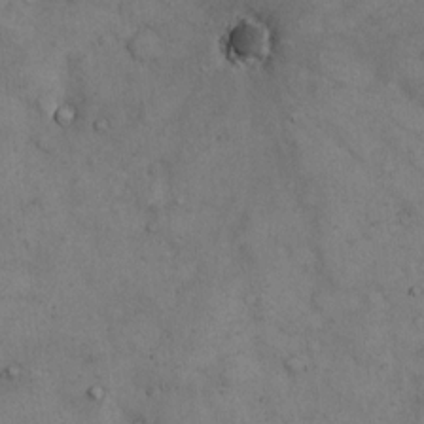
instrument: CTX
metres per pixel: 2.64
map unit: eHh
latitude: 13.3104
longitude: -63.4616
